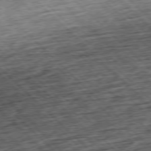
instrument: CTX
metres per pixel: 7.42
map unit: Hpe
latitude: -77.6344
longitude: 13.8611
